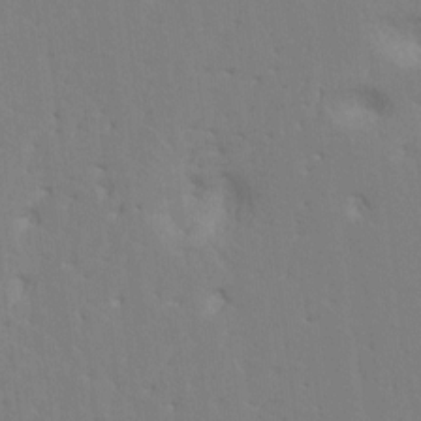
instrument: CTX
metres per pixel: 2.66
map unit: HNhu
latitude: 7.4993
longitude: -2.3845
